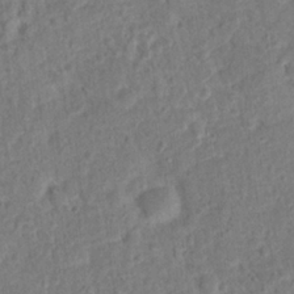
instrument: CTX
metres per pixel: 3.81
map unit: Hto
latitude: 14.1011
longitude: -38.7813
